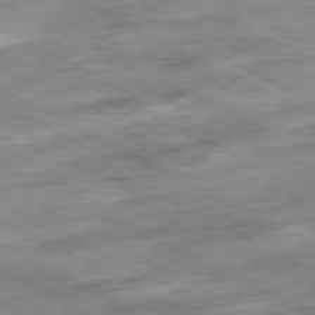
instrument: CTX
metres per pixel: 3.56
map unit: Ap
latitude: -80.8975
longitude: -80.6868
